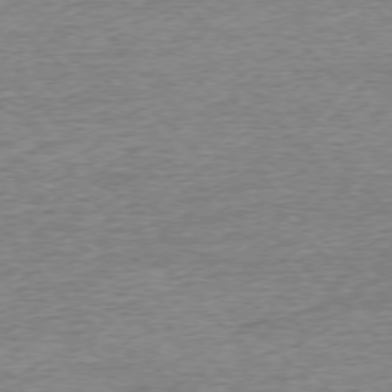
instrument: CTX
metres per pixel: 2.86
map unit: Ap
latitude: -76.5952
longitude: -97.1403
